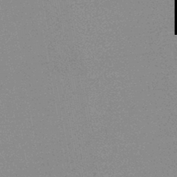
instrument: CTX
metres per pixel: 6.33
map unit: HNb
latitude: -44.4629
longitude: -40.0633
